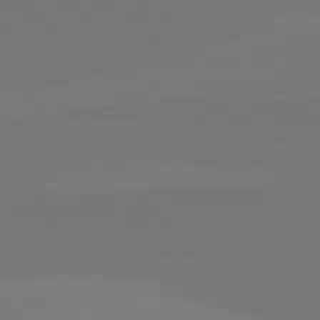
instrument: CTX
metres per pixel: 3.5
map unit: lApd
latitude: 82.2522
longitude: 147.0486
